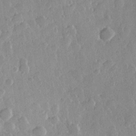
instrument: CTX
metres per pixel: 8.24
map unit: Hve
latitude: 23.2726
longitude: 149.1620
